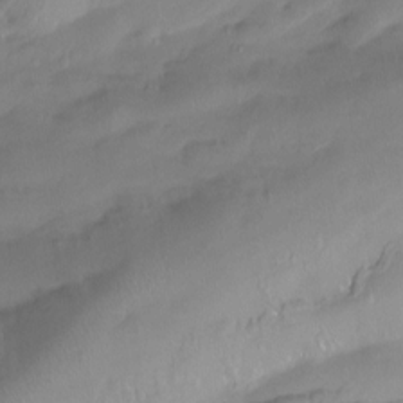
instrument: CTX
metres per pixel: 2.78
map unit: Htu
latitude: -15.0487
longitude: -45.4426
